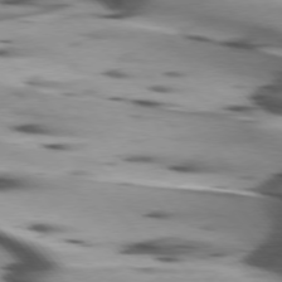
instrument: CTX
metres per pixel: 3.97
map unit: lApd
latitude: 75.5938
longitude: -63.9717
